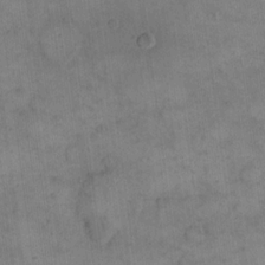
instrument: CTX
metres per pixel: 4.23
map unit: eHh
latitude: 14.6491
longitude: -66.9702
